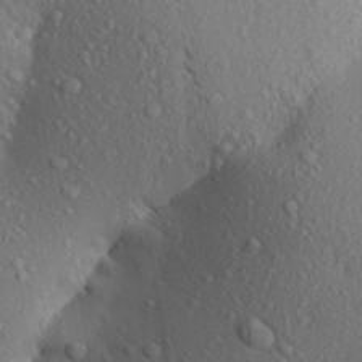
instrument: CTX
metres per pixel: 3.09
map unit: Aa
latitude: 23.4993
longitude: -146.6491
